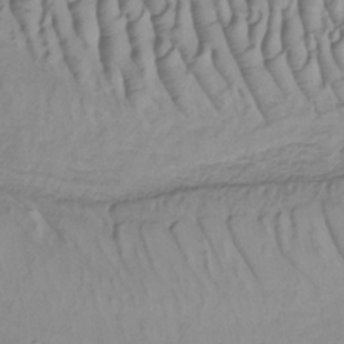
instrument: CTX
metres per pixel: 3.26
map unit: lHb
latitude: -33.8423
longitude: 67.7855
